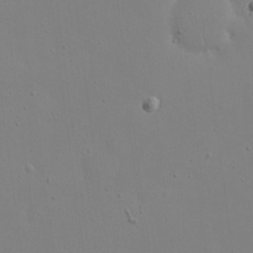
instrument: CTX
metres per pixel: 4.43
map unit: eHh
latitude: 20.3656
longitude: -72.1011
